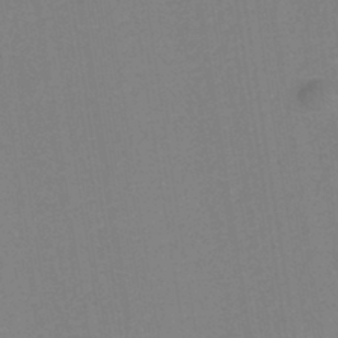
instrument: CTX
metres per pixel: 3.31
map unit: eHh
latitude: -43.1620
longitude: -32.4790
